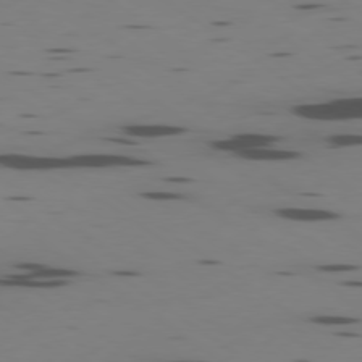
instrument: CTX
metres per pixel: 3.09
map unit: Ap
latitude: -79.2565
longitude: -62.4412
